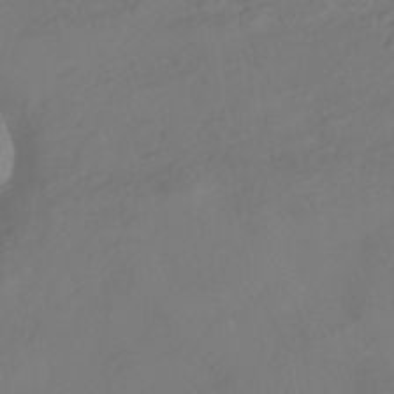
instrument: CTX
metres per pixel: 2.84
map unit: HNhu
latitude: -42.5762
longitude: 105.2376
